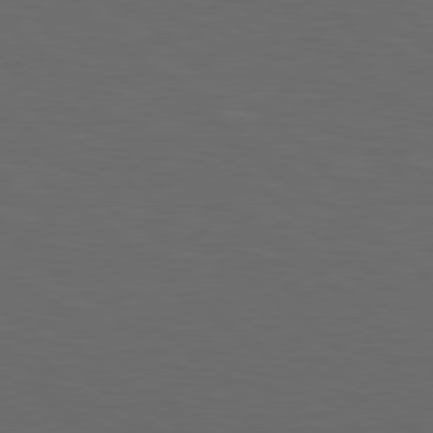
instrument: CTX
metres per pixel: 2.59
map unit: lApd
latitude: 78.5357
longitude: -176.4223
